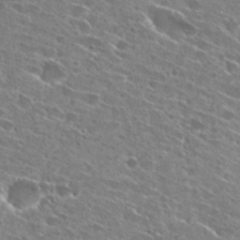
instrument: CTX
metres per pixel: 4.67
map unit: Hto
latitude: 27.3482
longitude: -44.8569
